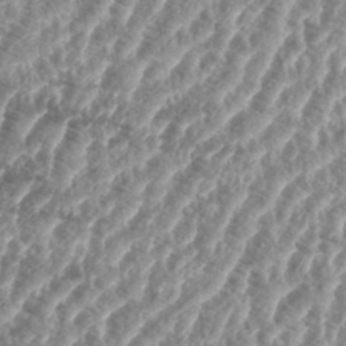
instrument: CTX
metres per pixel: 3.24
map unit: eHh
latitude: 35.4426
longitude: -135.8394
